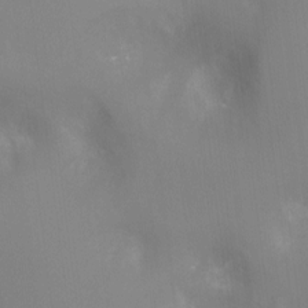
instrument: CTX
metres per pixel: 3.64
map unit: Ht
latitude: -8.8219
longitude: -24.4978
